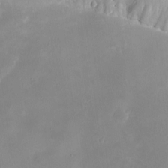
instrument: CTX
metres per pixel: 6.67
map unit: eHh
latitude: -5.2187
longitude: -77.8205
